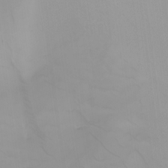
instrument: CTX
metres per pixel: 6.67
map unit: Nhu
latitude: -4.8975
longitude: -91.8583
